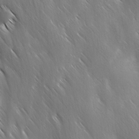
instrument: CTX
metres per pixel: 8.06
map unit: Ave
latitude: -0.7653
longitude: -112.7624
